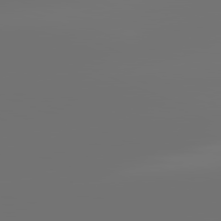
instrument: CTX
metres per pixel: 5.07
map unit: lApd
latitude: 82.1388
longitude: -153.8773
